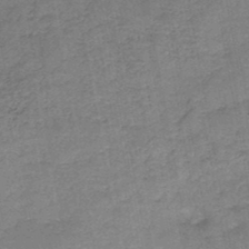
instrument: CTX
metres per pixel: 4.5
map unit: HNb
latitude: -45.9367
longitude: -37.4049
